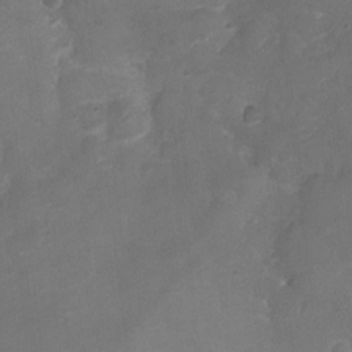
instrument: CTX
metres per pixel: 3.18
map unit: Ht
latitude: -2.8785
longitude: -19.8583
